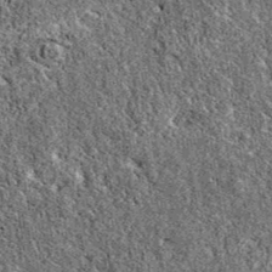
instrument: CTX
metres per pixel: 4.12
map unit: eAb
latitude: 37.7072
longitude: 111.0298
